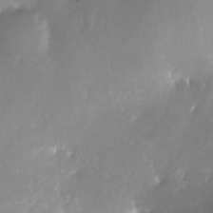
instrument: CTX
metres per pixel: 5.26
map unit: Nve
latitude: -25.0297
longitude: -109.4237
